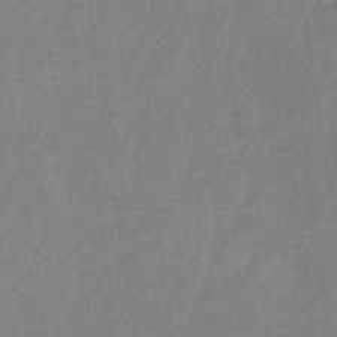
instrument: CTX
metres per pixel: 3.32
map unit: lHb
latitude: -36.8597
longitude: 72.1983
